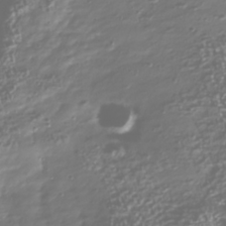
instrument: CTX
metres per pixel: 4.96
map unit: Nhu
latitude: -40.2172
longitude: -83.1403
